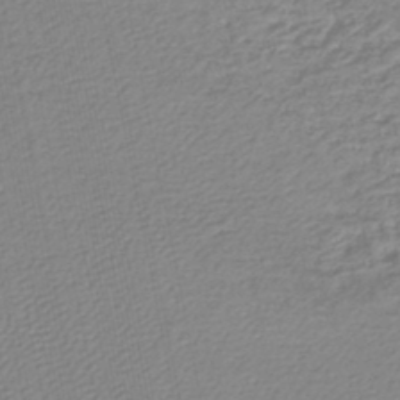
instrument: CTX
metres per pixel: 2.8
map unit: lHb
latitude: -44.9164
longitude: 75.1809
